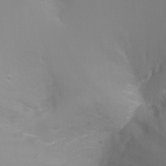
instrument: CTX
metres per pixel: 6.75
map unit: Ht
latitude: -8.3117
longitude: -34.9702
